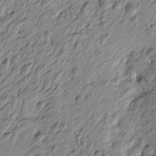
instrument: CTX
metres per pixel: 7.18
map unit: Htu
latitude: -4.0661
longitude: 178.8786
